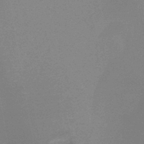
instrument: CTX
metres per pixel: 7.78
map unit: HNb
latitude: -44.6141
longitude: -45.0458
